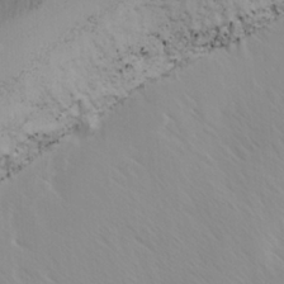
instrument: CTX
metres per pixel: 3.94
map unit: Ave
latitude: 8.5357
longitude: -105.2915
